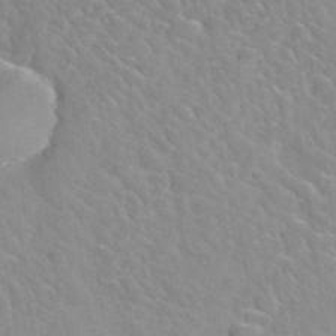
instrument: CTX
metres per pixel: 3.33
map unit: Hto
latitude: 35.0080
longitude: -48.5735
